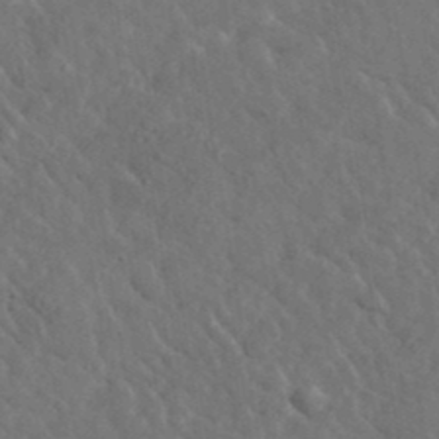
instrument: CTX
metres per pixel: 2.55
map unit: lHvf
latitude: 37.3293
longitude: -89.8206
